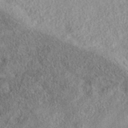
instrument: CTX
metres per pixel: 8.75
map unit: eAb
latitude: 35.9528
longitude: 106.9164
